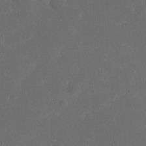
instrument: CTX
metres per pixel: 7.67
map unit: eHh
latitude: 20.5168
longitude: -68.6302
